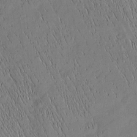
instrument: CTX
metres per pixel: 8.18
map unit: Nhu
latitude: -6.9730
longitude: -152.1956
